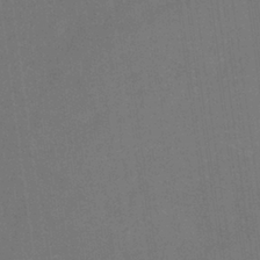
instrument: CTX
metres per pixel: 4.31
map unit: HNb
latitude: -35.8044
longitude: 54.5385
